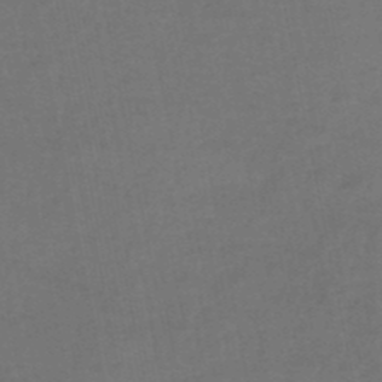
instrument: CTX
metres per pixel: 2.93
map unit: HNhu
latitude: -49.0298
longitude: 100.8219
